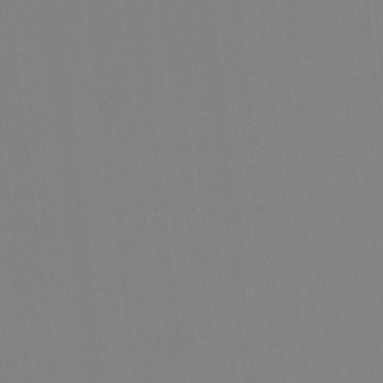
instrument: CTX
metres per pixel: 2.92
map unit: Htu
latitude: -12.8219
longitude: -70.0255
